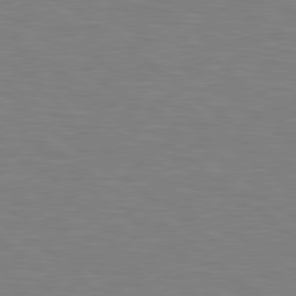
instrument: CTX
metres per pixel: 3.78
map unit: Hpe
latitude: 78.9136
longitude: -148.8191
